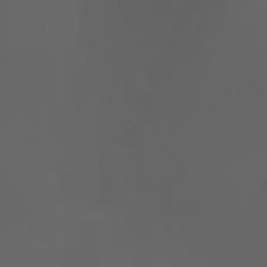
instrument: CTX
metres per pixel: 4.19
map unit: Ht
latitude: -3.7099
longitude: -60.9513
